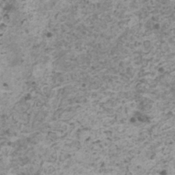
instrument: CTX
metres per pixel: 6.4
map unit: HNhu
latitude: -0.2551
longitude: 3.1242
